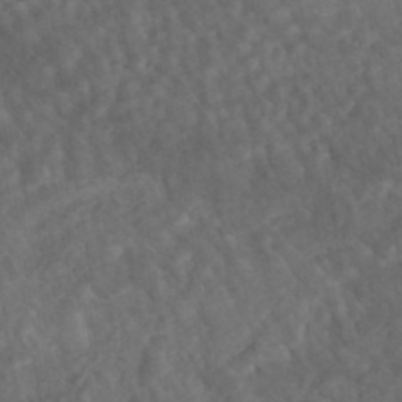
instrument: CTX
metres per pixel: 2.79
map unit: HNhu
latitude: -45.6155
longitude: 106.7275
